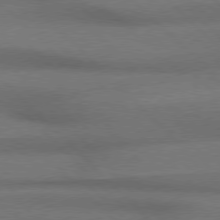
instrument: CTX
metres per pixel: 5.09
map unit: Hpe
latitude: 77.3103
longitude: -156.2522
